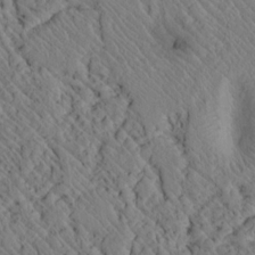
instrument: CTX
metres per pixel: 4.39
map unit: lAvf
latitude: 7.4237
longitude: 159.3320
